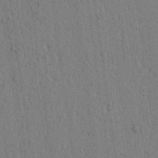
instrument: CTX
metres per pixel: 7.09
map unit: lAvf
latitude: 6.8191
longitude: 164.5952
